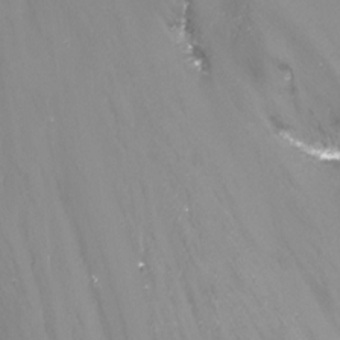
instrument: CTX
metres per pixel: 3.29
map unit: Nhu
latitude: -13.2376
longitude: -69.0081
